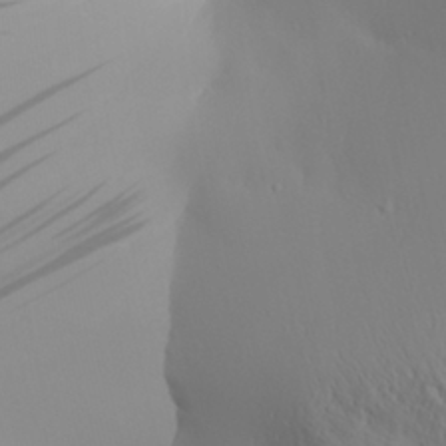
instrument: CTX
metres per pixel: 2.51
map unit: Aa
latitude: 30.6491
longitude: -133.2726
